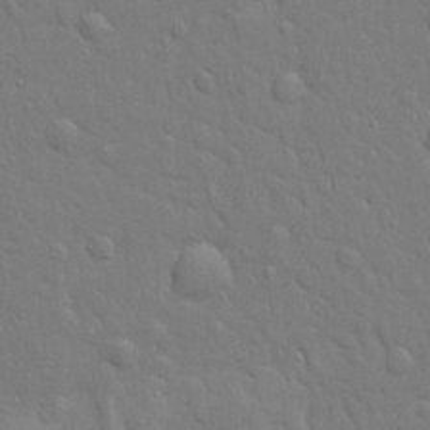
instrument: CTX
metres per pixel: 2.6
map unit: Ave
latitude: 17.3860
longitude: -141.4426
